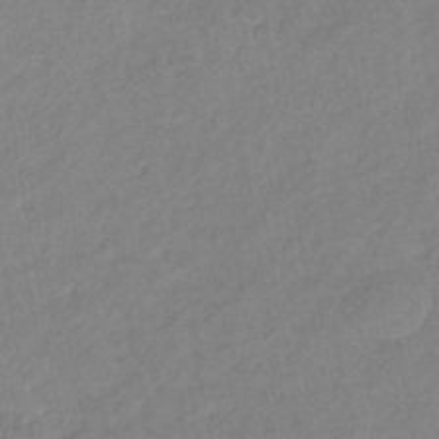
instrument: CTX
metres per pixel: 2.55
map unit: eHb
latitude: -43.2942
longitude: 85.1998
